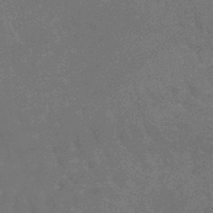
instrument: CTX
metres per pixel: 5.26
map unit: lHb
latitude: -42.7841
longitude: 66.2550
